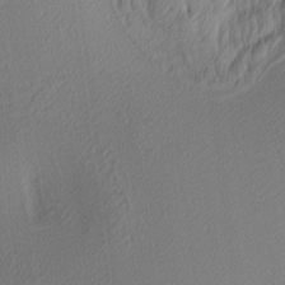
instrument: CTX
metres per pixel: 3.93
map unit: lAa
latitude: 3.6127
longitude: -115.8016
